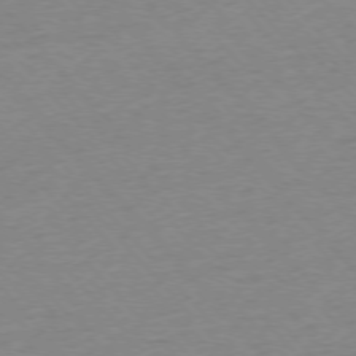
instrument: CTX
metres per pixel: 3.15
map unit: Ap
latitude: -76.3306
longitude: -94.1011
